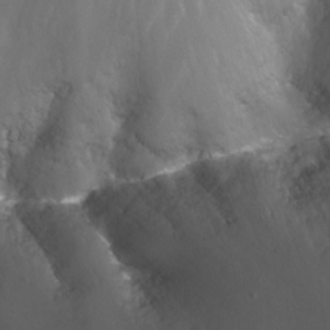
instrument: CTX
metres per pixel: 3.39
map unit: Nhu
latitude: -14.1228
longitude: -64.1767
